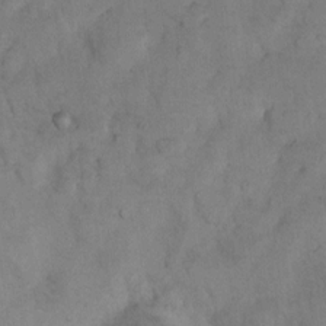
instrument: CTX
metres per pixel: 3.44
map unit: Nhu
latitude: 8.1578
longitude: -23.2159
